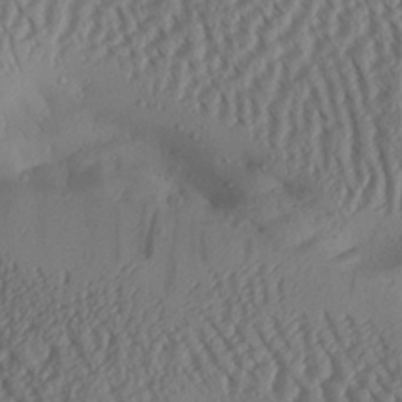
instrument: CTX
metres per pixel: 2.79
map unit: Aa
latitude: 28.7624
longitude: -133.9528
